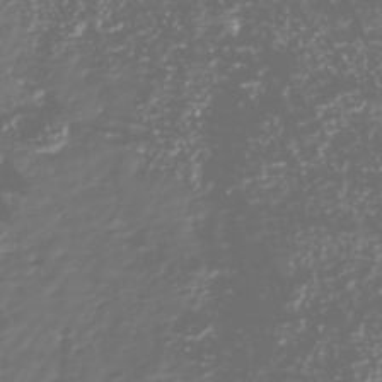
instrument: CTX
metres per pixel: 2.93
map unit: Nhu
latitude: -40.5196
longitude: -82.8757
